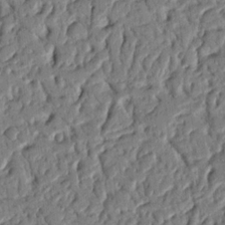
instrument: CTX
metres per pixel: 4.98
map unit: Nhu
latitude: 20.0255
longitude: -78.1578
